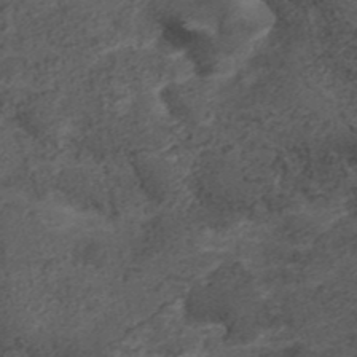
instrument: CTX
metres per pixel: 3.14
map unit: ANa
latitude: 41.8961
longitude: 33.2565
